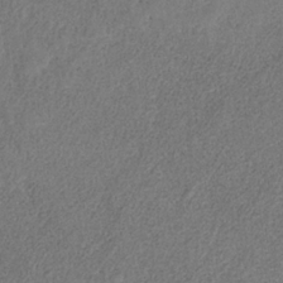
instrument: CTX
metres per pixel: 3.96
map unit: HNb
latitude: -32.1606
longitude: 58.2361
